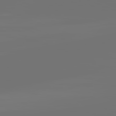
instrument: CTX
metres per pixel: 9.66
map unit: lApd
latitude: 81.8205
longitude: -160.0633
